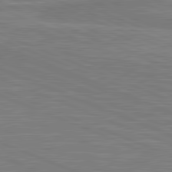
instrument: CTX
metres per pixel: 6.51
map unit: lApd
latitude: 81.7072
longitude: -171.8016
